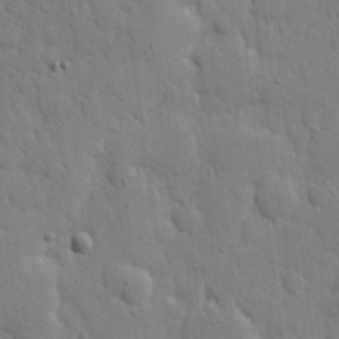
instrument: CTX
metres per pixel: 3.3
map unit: eHh
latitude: 5.4804
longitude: -70.9514
